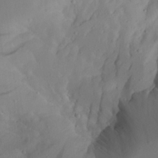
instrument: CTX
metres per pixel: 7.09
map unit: Aa
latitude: 24.3089
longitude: -131.9151
